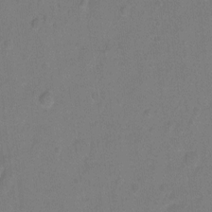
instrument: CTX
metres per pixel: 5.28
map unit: Hto
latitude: -6.1983
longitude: -35.5938
